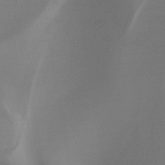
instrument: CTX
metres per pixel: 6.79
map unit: HNb
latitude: -44.4629
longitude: -44.8002
